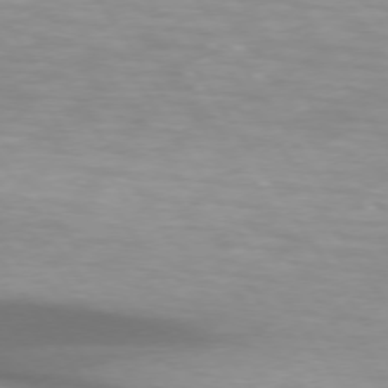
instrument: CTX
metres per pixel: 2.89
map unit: lApd
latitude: 74.3467
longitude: -50.5356
